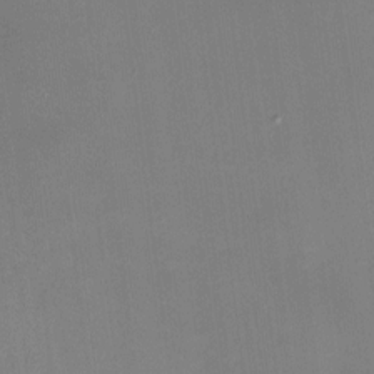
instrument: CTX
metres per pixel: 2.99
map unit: HNhu
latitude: 6.6679
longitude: 9.3510
